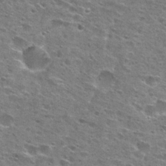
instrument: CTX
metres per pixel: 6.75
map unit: Hto
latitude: 26.6869
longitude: -47.3293
